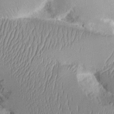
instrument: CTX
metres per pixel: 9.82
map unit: Aa
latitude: 10.3278
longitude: -128.4034
